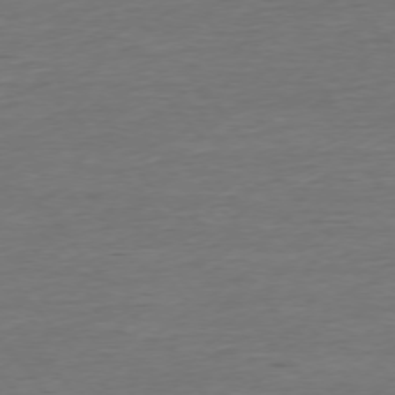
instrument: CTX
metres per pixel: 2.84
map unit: Ap
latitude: -75.5022
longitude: -93.5560
